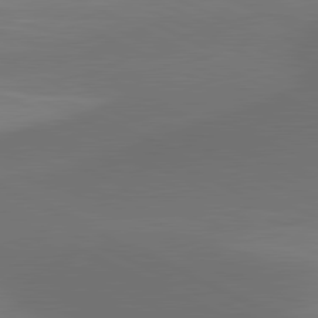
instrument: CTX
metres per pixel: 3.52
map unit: lApd
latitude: 81.2348
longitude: 138.2551
